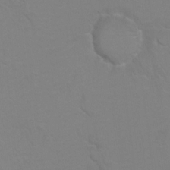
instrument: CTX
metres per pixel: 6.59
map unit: Hto
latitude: 6.9136
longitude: -31.0459
